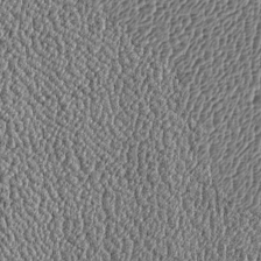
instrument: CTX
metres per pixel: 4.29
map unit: Htu
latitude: -6.7085
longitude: 156.6707
